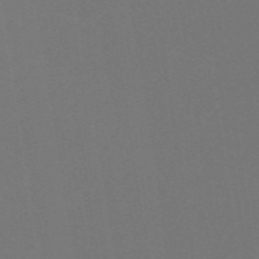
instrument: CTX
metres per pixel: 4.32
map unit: HNb
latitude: -51.8611
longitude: -48.5924
